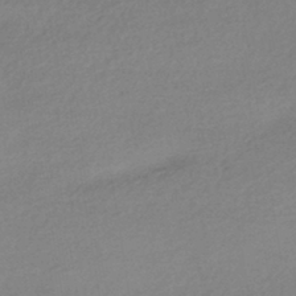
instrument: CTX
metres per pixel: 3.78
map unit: HNhu
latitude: -43.3320
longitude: 96.3684
